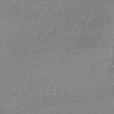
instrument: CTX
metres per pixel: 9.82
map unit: lHb
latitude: -40.2172
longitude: 70.3117
